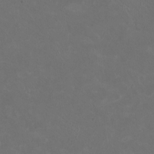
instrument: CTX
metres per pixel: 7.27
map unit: HNhu
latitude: 0.8002
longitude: -1.0458
